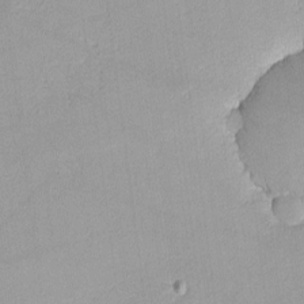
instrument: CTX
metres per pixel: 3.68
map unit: lHvf
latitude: -13.1998
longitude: -102.9891
